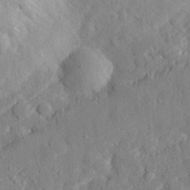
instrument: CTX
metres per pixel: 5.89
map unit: eHh
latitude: 28.9513
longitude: -76.8758
